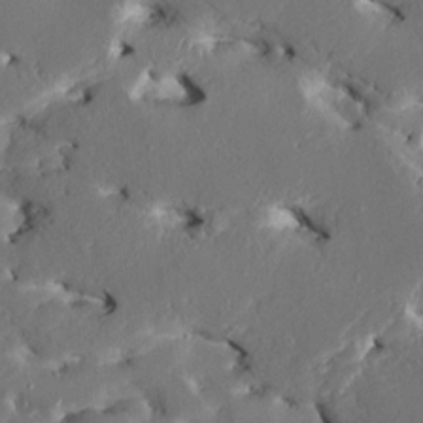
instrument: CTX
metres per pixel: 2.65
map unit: HNhu
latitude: 5.3104
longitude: -5.0458
